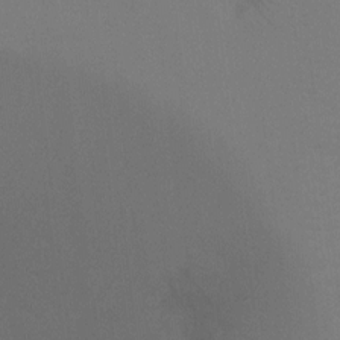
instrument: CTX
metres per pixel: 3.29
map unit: Ht
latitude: -9.1053
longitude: -32.7246
